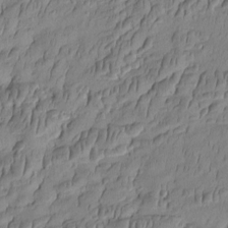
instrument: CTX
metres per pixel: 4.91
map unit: HNhu
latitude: -3.0108
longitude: 13.8045
